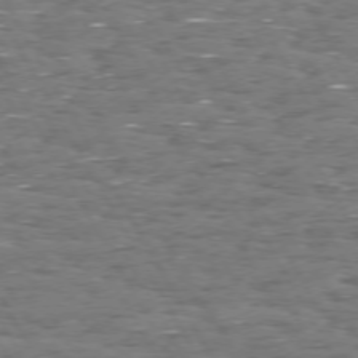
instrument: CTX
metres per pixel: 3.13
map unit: Hpe
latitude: 72.3657
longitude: -122.8569
